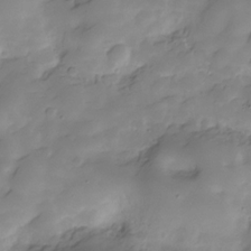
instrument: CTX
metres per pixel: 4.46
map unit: Hve
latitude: -28.8975
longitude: 91.7667
